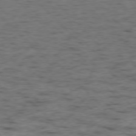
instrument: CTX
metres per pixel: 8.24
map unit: Ap
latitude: -76.9542
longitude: -91.2537
